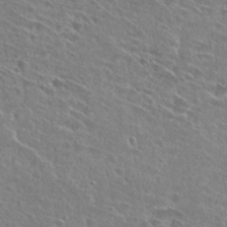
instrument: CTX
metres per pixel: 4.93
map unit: Hto
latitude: 27.1781
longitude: -44.5923
